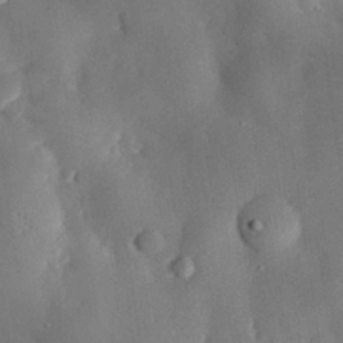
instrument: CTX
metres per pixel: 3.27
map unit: eHh
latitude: 30.0633
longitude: -81.6127
